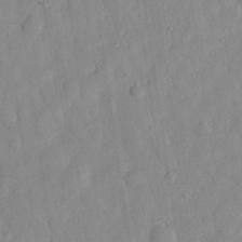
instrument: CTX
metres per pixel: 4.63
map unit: eHh
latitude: 29.1403
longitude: -74.6491
